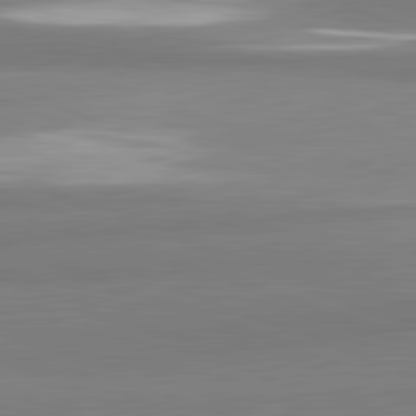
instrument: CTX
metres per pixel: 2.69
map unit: lApd
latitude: 82.1766
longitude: 173.1620
